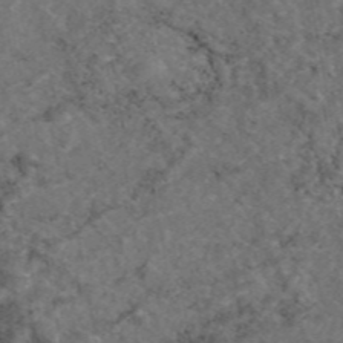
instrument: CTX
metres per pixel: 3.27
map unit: eAb
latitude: 46.9703
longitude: 112.2551
